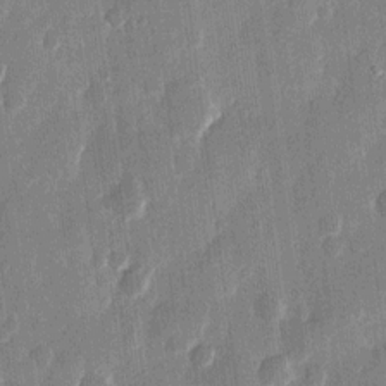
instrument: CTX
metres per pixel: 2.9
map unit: eHh
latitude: 12.5924
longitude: -71.0836
